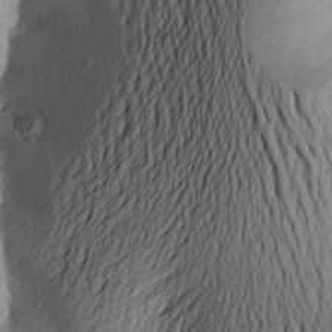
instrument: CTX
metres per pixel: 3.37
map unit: Aa
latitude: 23.5938
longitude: -149.9150
